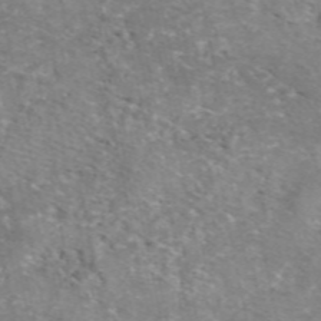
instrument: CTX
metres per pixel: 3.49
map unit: eAb
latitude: 49.7828
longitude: 111.1431
